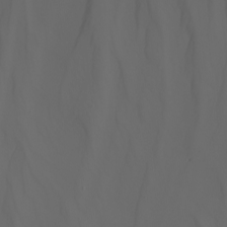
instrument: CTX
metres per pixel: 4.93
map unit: Nhu
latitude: -7.3131
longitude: -85.4238
